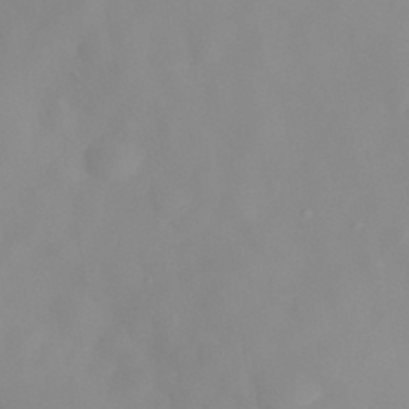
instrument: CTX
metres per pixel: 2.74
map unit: eHh
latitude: 31.7639
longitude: -58.0444
